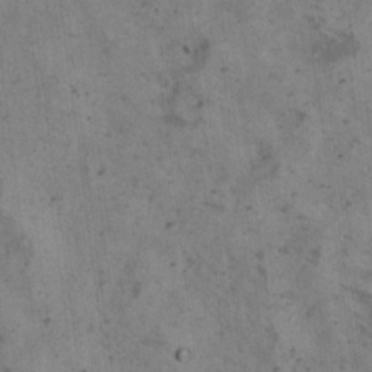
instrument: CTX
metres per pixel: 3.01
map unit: Hto
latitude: 8.1389
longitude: -59.1214
